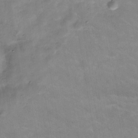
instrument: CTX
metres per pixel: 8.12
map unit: Hve
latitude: -29.9745
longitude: 95.0675
